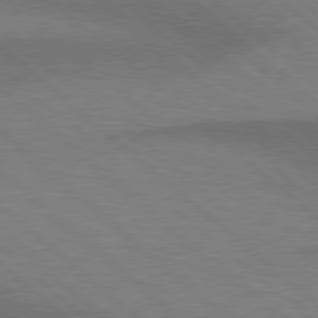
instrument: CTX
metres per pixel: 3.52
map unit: Hpe
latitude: 77.9150
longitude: -157.6127
